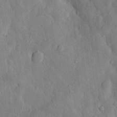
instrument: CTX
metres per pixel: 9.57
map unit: eHh
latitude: 29.5749
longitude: -77.3481
